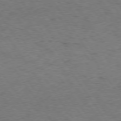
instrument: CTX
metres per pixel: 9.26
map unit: Hpe
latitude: 74.7057
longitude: -142.4412
